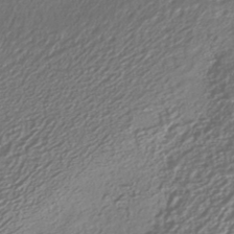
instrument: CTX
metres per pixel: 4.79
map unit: HNhu
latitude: -43.2375
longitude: 96.7085
